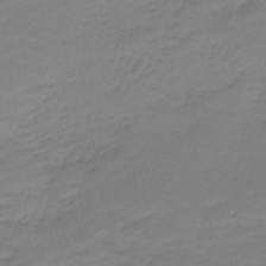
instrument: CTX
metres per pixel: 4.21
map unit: lHb
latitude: -42.6329
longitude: 58.3306
